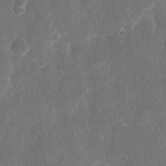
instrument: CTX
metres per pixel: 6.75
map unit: eHh
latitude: 11.1592
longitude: -72.5924
